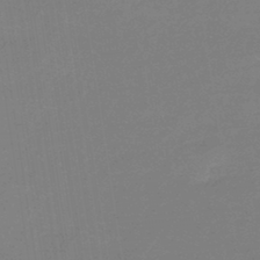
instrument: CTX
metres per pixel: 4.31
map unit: eHb
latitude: -44.8219
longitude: 86.1795
